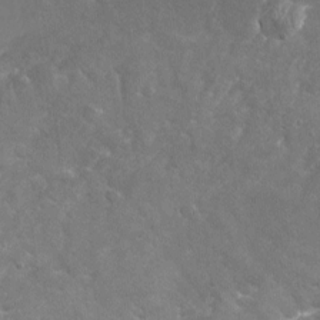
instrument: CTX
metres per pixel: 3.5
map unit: Nhu
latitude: -18.7652
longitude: -57.1214
